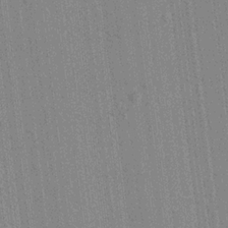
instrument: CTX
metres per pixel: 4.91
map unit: lAvf
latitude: 7.1970
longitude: 165.6155
